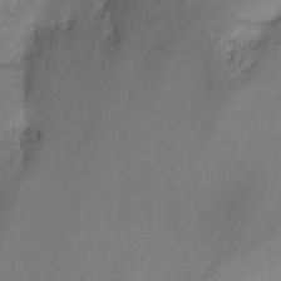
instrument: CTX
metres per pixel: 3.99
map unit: Nhu
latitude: -14.8786
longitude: -54.5735
